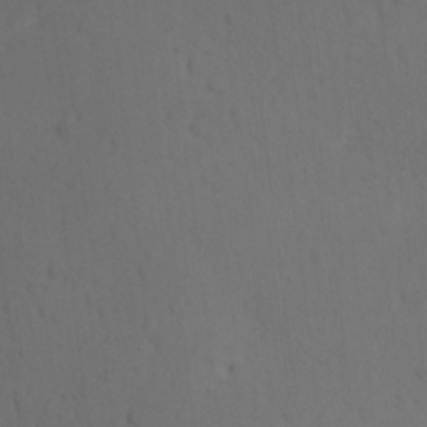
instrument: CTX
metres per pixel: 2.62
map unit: Ave
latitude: -10.0094
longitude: -121.2726
